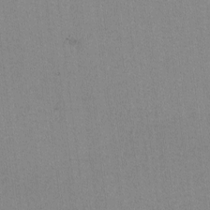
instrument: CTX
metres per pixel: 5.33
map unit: lAvf
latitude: -6.5573
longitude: -114.2522
